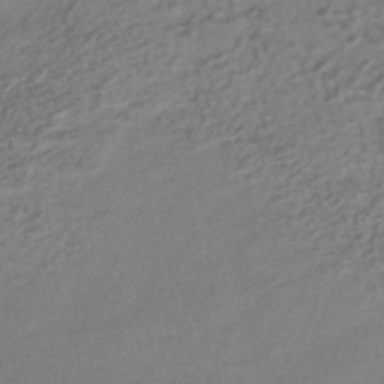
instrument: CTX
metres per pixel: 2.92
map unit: HNhu
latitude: -41.1053
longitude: 95.5210
